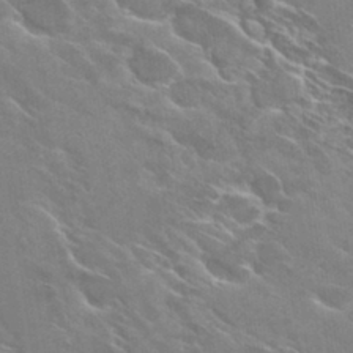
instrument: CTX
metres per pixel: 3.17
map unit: Hto
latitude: 29.6505
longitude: -43.4238
